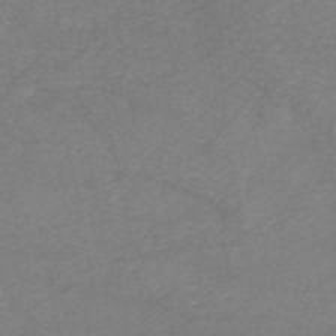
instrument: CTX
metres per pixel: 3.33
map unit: eHh
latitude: -45.0486
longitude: -30.3845
